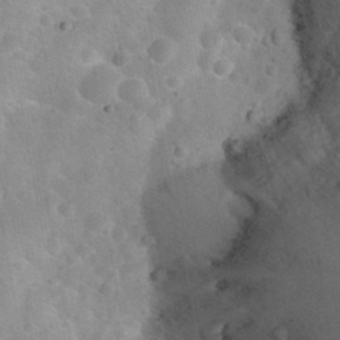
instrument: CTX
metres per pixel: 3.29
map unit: Nhu
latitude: 31.0459
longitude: -52.8758
